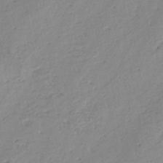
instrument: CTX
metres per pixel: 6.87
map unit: eHh
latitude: -45.1809
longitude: -28.6679
